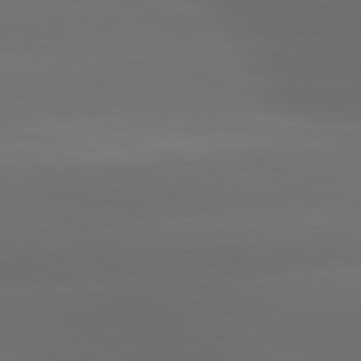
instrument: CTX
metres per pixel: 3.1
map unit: lApd
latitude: 80.4979
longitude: -145.8772
